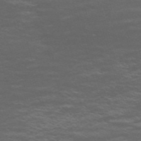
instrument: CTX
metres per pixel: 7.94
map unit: Nve
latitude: -58.8407
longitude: 56.1983
